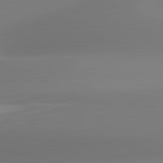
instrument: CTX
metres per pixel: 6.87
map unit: lApd
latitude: 81.4993
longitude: -161.7827
